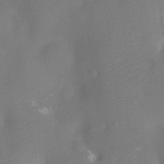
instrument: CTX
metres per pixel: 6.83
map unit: Ht
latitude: -11.9556
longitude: -23.5938
